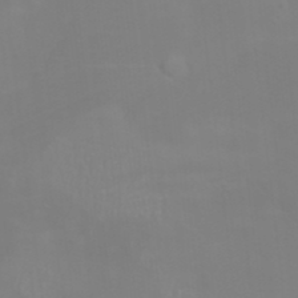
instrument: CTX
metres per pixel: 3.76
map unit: HNhu
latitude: 6.4790
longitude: 13.8422
